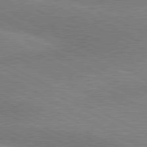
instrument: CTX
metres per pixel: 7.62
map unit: lApd
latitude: 80.6679
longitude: 124.2550
